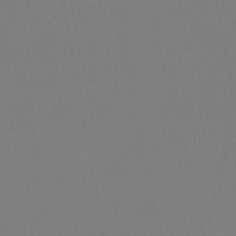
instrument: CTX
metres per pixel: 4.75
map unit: HNb
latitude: -46.9919
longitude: 57.1998
